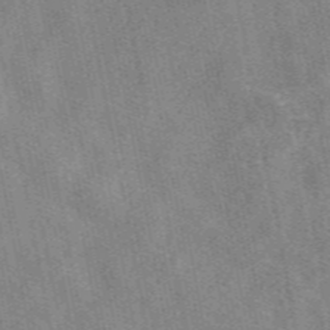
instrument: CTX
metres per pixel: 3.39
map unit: eAb
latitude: 47.7639
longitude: 121.4643
